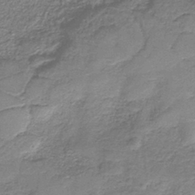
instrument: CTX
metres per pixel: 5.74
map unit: eAb
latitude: -37.7666
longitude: 52.6329
